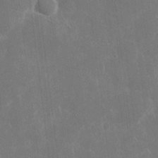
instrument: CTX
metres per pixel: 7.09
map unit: eHh
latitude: 9.0836
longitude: -71.6694
